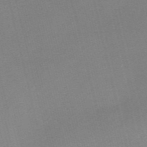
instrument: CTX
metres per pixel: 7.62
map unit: Nve
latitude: -56.8597
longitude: 61.8611
